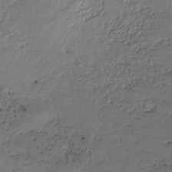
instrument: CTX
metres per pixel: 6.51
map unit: HNhu
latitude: -36.8786
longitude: 33.6155
